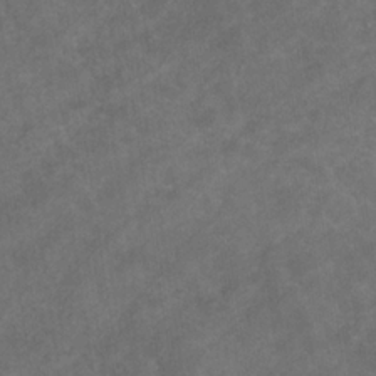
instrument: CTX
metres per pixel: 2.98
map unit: eHb
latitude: -32.4440
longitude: 71.7100
